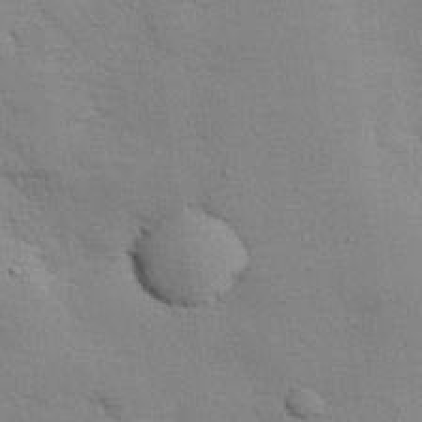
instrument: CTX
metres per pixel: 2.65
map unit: eHh
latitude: 26.5168
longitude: -75.6694
